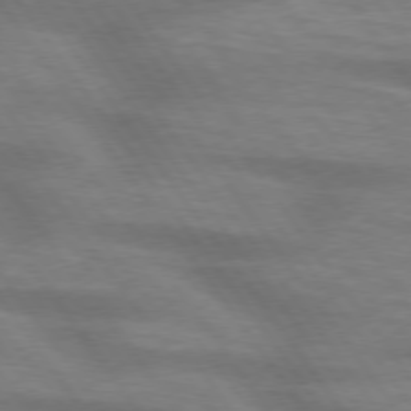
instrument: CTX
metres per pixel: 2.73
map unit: lApd
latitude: 75.3860
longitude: -59.2915
